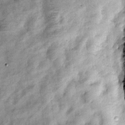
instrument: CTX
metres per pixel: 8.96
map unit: HNhu
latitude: 7.4237
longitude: 15.4077
